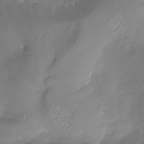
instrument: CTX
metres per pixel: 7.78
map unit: Nhu
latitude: -28.2362
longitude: -59.1781
